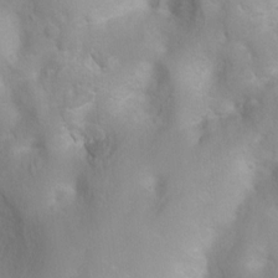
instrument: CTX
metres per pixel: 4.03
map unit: Ht
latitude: 3.5749
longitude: -26.3089
